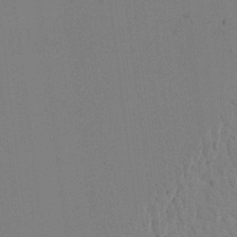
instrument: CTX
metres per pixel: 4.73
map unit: Aa
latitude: 19.8961
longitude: -140.6301
